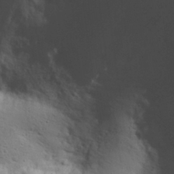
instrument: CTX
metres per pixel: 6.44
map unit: eHh
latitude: 30.3657
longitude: -68.8191
